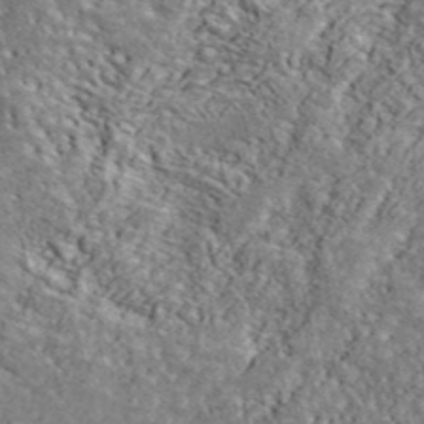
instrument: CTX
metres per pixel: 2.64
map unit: ANa
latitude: 44.4412
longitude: -85.1592
